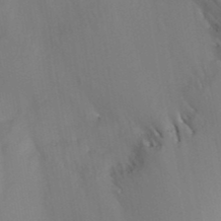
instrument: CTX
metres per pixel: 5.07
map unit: ANa
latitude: 41.5560
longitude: 27.9178
